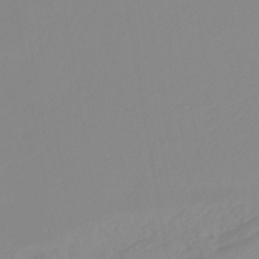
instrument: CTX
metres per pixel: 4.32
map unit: lHb
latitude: -45.0109
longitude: 79.4643
